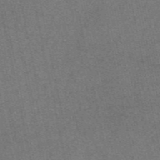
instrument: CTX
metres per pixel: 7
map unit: eAb
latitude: 47.7828
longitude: 105.1998
